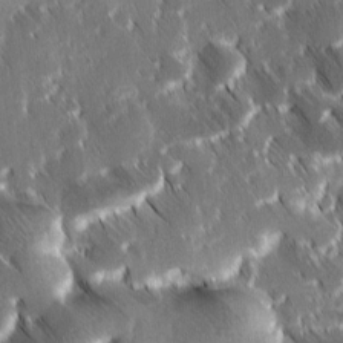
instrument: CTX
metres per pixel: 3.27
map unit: Ave
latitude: 9.1781
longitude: -104.3090
